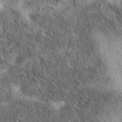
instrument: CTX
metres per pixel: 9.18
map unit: eAb
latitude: 39.5182
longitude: 111.7100
